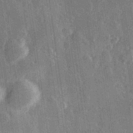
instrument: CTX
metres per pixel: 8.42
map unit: Hve
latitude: 27.8206
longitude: 147.2943
